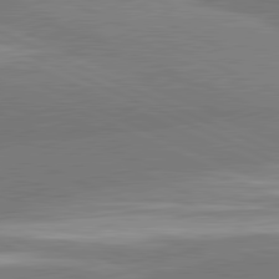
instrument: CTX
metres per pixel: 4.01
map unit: lApd
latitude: 81.8583
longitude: -154.4979
